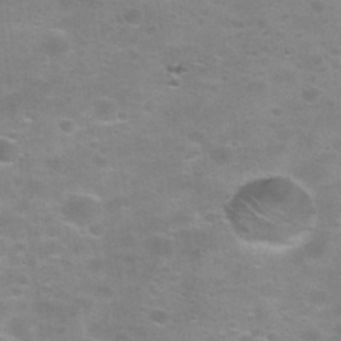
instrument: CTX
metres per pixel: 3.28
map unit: Nhu
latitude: 27.5749
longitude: -50.1388
